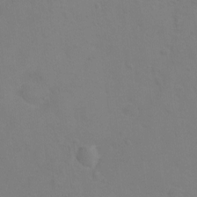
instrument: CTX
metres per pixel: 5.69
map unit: Ht
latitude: 2.8758
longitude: -28.8380
